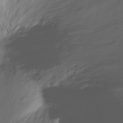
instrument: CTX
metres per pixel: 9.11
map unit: Ht
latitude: -15.7478
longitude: -43.8394
